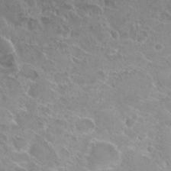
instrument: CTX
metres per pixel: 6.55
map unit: Hto
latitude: 26.3089
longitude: -40.3467
